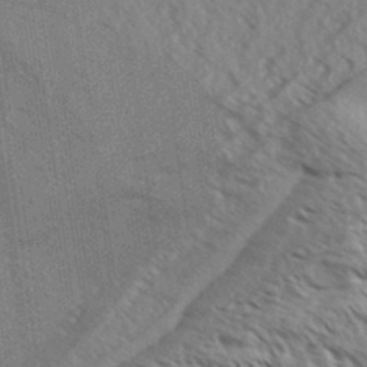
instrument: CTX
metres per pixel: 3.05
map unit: Aa
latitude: 32.3656
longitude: -139.7072
